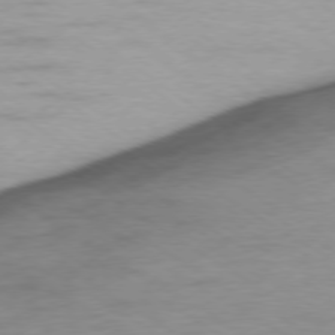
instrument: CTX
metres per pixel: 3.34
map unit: Ap
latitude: -76.6896
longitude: -75.4993
